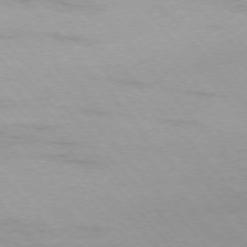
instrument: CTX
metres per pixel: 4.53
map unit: Ap
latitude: -76.0472
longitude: -88.1578
